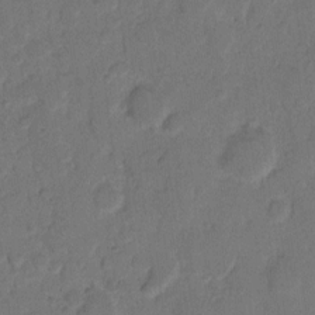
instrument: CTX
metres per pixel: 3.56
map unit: eHh
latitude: 9.4049
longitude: -64.4223
